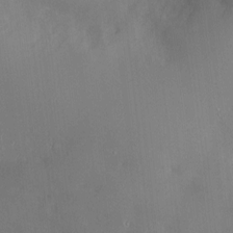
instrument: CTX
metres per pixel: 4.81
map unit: Hve
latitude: -11.3321
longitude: 174.1605
